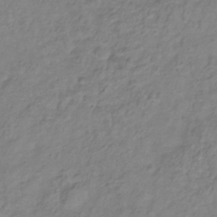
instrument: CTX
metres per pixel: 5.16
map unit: Hve
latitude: -33.4833
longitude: 91.4644
